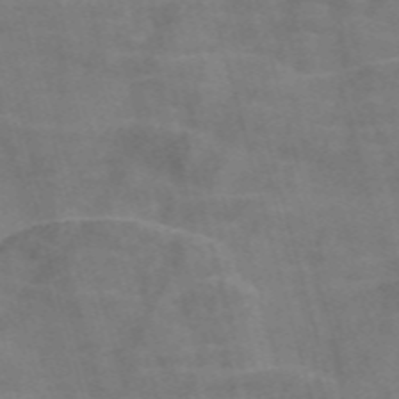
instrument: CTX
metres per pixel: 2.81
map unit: Nve
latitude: -58.5573
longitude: 64.1228
